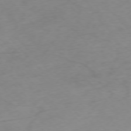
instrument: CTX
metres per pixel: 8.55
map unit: Ap
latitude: -76.1795
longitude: -65.5938
